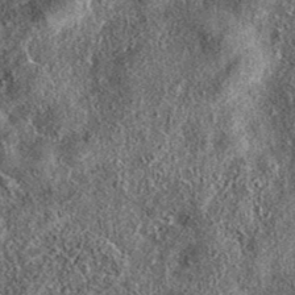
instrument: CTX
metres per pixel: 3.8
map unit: eAb
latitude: 37.4993
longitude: 108.3873
